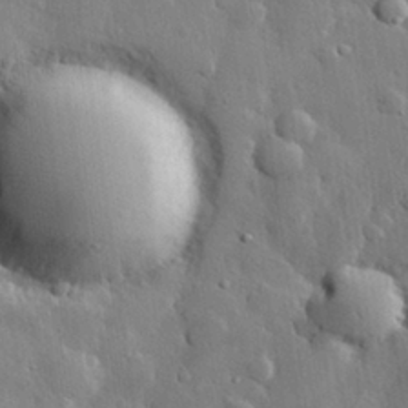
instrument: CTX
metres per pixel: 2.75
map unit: eHh
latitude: 29.3859
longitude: -79.9150
